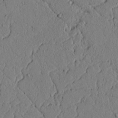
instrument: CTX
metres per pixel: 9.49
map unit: lAvf
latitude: 5.1214
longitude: 166.6707
